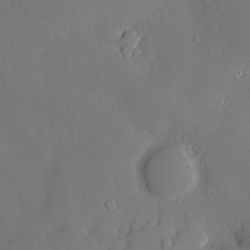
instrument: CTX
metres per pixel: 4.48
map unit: Nve
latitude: -9.0297
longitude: 175.8989
